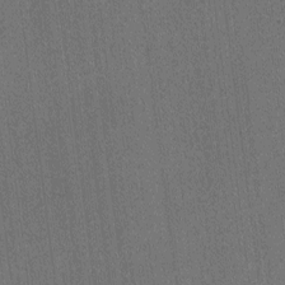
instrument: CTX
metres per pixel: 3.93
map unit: lAvf
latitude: -3.8233
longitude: -109.0836
